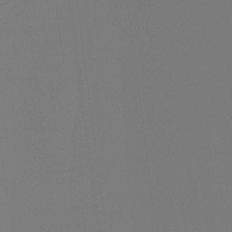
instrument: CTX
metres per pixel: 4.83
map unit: Ht
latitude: -4.4440
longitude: -61.9906
